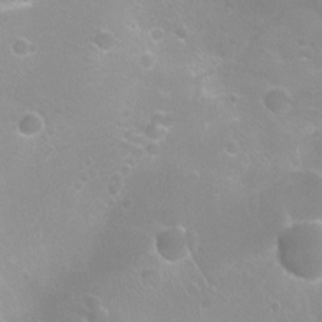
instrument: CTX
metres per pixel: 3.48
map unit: Ht
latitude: -8.1228
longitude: -20.9892
